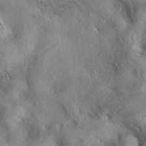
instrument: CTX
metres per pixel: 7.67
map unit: eAb
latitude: 39.8772
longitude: 112.1228
